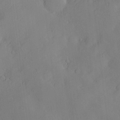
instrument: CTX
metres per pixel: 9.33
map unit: Hve
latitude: -9.5021
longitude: 175.8422
